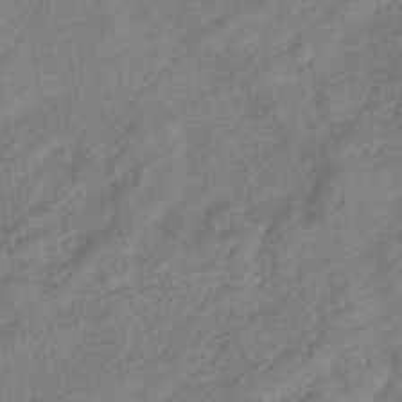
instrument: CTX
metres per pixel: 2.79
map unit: eHb
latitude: -41.5210
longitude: 82.1417
